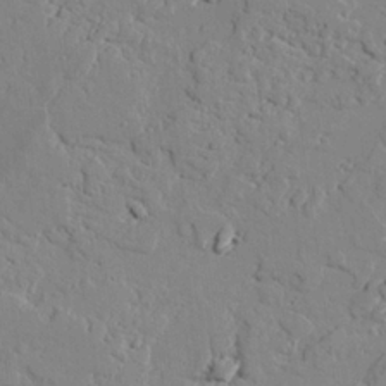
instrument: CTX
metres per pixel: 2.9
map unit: lAvf
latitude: 25.9339
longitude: -110.4790
